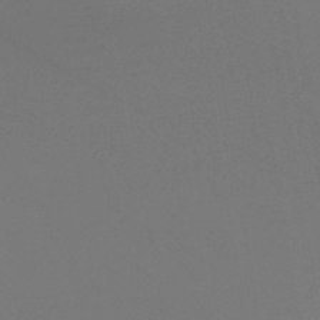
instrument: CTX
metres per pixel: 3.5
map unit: lHb
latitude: -39.8989
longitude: 73.4832
